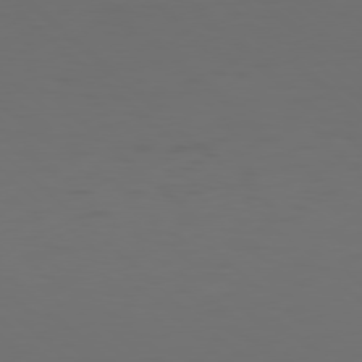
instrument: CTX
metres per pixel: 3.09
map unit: Hpe
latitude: 77.6694
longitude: -169.1781
